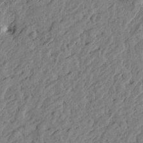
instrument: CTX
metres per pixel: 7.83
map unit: Htu
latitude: -3.5210
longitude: -179.2537
